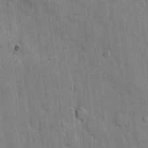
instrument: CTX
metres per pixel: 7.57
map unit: eHh
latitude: 11.1781
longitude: -66.3656
